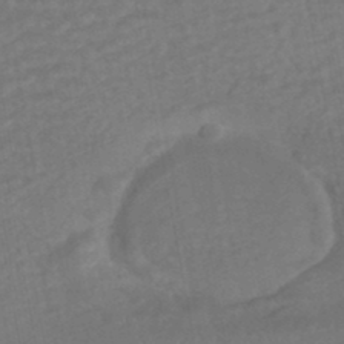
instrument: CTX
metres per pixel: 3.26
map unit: HNhu
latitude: -46.5196
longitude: 96.1417
